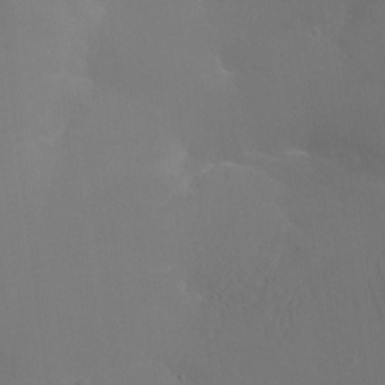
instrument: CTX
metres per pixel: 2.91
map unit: Ht
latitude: -12.9353
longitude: -44.4979
